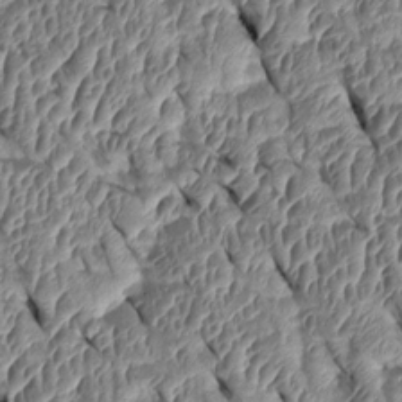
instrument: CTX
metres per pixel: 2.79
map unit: Htu
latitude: 1.4804
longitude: 148.3118
